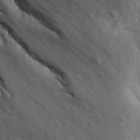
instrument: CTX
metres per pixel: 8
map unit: Ave
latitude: -10.7274
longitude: -120.7247
